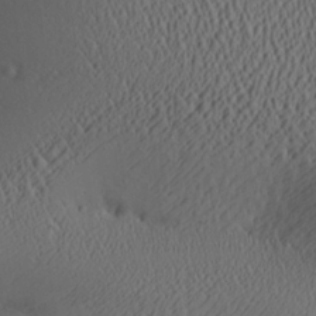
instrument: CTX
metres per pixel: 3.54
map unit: Aa
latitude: 27.1592
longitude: -137.1592
